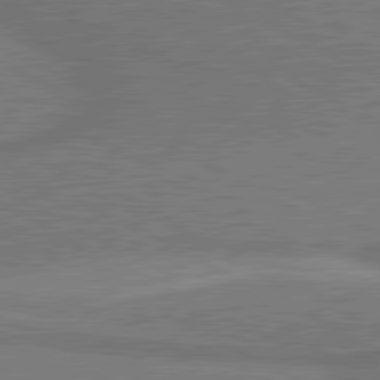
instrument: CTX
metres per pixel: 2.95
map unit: lApd
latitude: 80.7813
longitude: 141.4832
